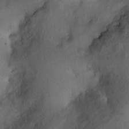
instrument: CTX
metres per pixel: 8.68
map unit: Ht
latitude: 7.1214
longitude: -30.1011
